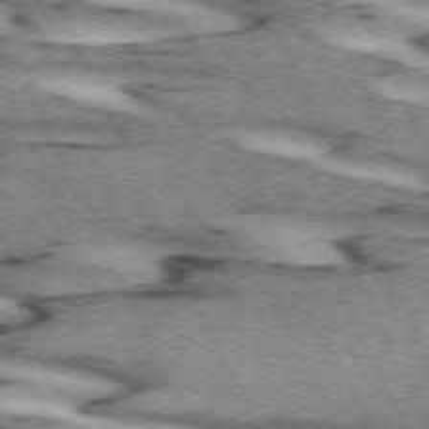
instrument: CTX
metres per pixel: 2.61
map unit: lApd
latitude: 72.4034
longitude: -54.6112
